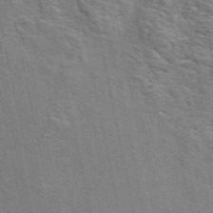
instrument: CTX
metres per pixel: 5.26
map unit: ANa
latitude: 49.5938
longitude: -76.0633
